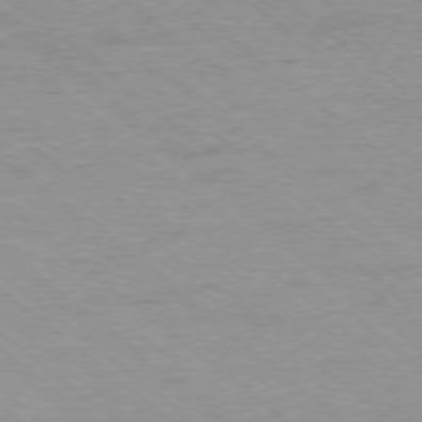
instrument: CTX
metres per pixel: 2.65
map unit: Ap
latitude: -78.3495
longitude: -83.5749
